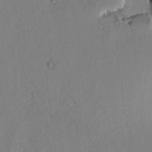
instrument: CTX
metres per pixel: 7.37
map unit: Htu
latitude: 3.2915
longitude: 178.7085
